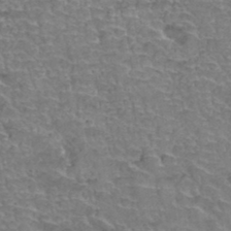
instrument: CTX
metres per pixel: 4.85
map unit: Hto
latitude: 35.0836
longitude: -45.0080
